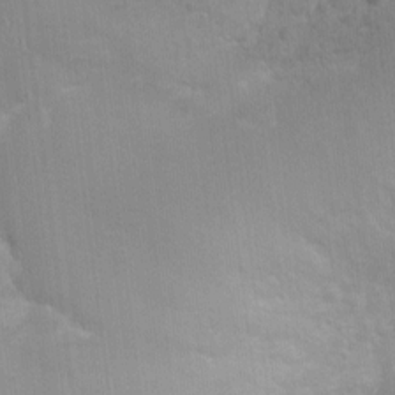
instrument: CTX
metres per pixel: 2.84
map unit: Nhu
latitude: 0.0822
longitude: -16.6490
